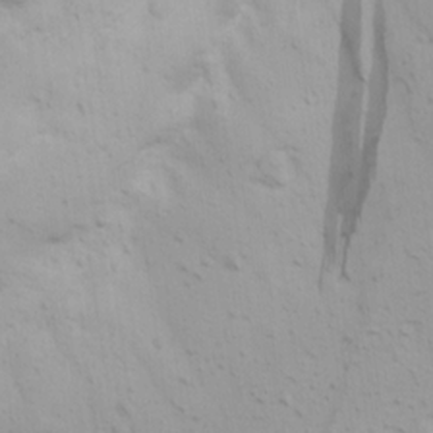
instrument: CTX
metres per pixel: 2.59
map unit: Ave
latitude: 19.1025
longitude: -138.2900
